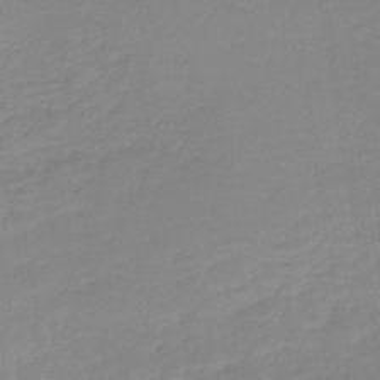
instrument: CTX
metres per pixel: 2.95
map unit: lHb
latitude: -44.5763
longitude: 60.1795
